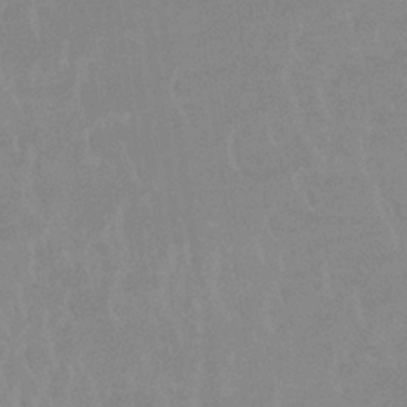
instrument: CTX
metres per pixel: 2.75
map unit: lHb
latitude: -34.0094
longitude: 69.9745
